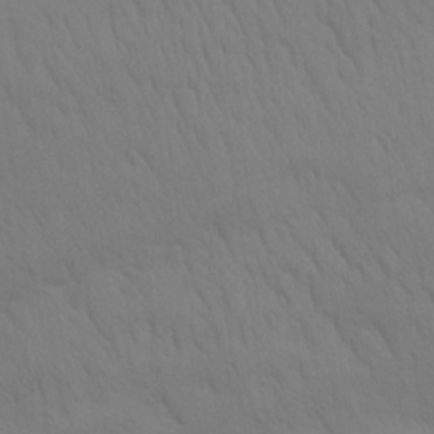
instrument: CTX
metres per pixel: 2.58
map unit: Aa
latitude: 25.9150
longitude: -142.9703
